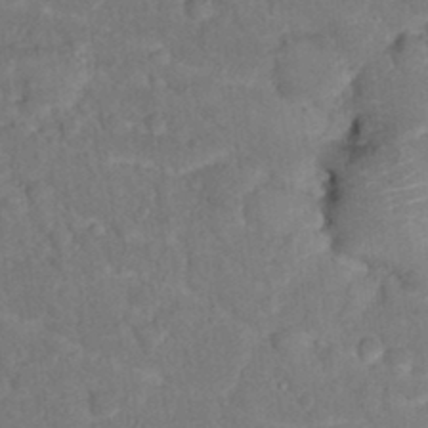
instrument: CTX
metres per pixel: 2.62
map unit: Hto
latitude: 16.3656
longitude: -35.4993
